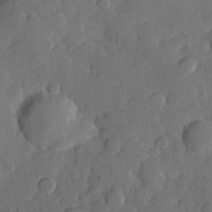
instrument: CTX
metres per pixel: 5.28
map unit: Hve
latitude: 25.0836
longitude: 149.0676
